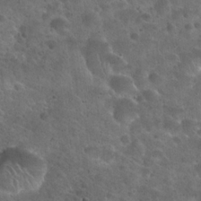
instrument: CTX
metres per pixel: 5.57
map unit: Hto
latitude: 22.1956
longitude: -53.3482
